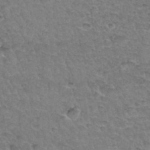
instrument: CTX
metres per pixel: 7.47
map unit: Hto
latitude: 34.9324
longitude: -46.6302
